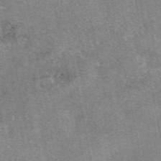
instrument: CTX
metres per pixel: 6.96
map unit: eAb
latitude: 48.5924
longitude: 104.9919
